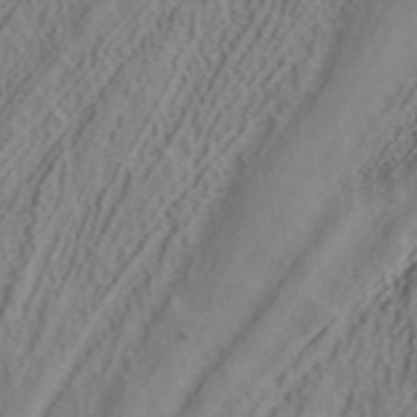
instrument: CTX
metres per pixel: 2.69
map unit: ANa
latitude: 41.5371
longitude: 34.5574
